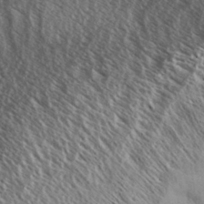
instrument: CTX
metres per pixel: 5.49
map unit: Aa
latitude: 33.4804
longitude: -137.6694
